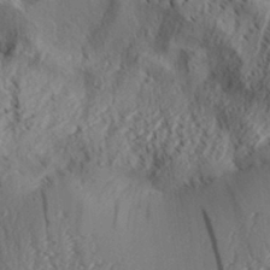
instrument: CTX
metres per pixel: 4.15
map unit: Aa
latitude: 31.8395
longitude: -137.6505
